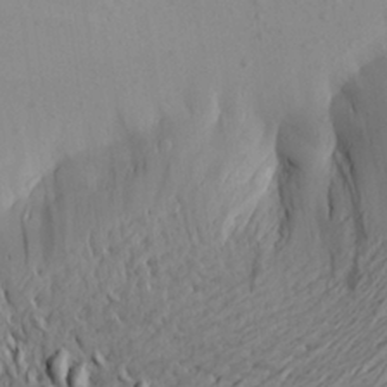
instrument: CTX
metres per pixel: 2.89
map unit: Aa
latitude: 24.6112
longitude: -144.9514
